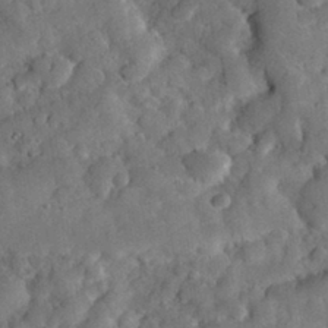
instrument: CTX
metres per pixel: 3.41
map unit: eHh
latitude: 30.7813
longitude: -69.4616
